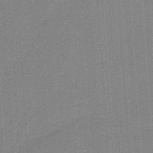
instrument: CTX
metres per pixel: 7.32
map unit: HNb
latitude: -38.4440
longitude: 53.8044
